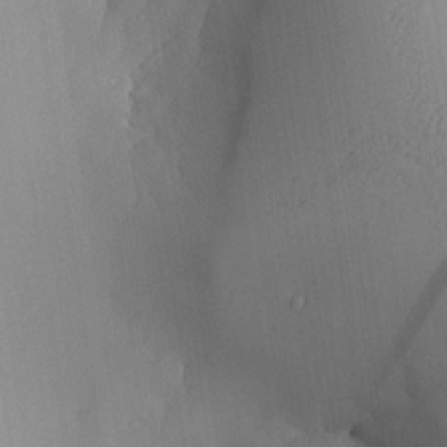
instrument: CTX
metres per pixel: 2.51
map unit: Aa
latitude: 26.9136
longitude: -132.4979
